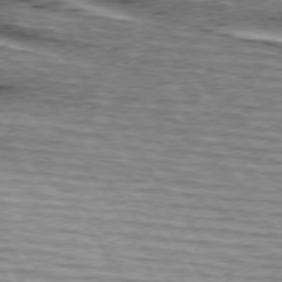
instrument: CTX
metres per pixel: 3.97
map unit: lApd
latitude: 74.5924
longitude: -75.4426
